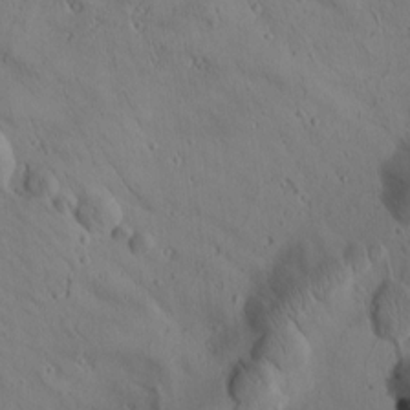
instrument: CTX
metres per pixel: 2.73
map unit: Htu
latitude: 1.9150
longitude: 176.8597
